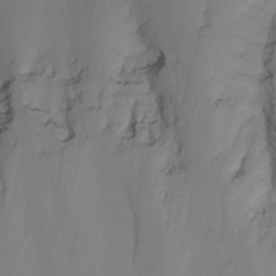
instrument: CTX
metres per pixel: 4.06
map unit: Nhu
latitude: -4.6140
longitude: -80.2522
